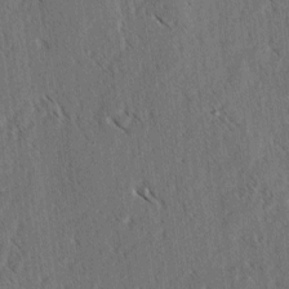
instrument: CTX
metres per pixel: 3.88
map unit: lAvf
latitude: -3.7099
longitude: -113.9717
